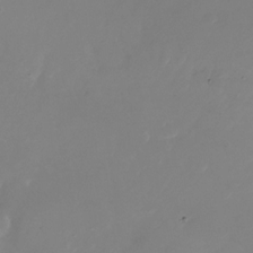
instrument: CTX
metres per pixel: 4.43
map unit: Nhu
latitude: -25.8422
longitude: -72.7058
